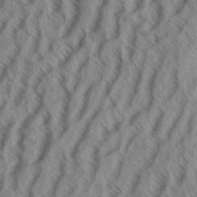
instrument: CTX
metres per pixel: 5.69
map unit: eHh
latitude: 33.9717
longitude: -139.6316
